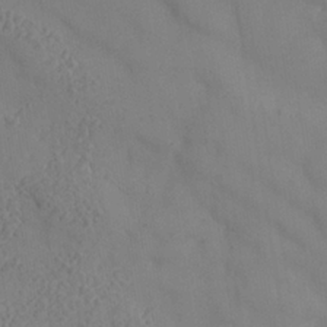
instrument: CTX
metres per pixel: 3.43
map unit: Nhe
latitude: -37.1998
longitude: 138.8030
